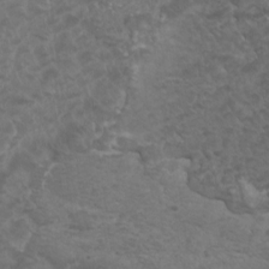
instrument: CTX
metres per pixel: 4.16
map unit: HNhu
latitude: 2.6868
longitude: -1.3859
